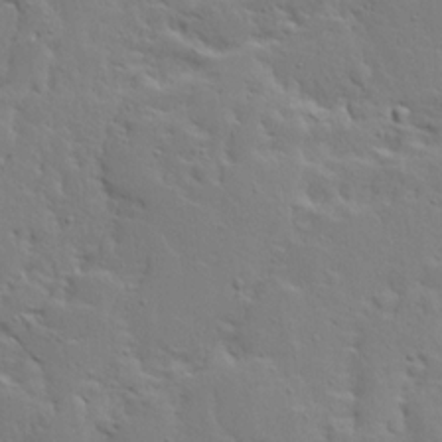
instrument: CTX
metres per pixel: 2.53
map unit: Ave
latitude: 13.4049
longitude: -135.6127
